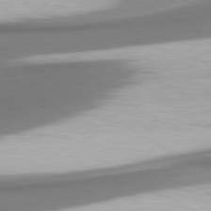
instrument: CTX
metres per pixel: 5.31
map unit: lApd
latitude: 80.4979
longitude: 179.6155
